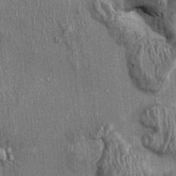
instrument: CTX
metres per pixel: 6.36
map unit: Ht
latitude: -0.8408
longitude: -14.0444
